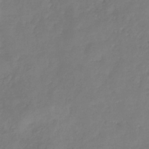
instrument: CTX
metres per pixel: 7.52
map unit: eHb
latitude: -30.0472
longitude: 70.8786
